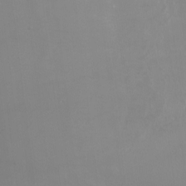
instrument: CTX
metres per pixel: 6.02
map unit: Ht
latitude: -9.6722
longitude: -45.6316
